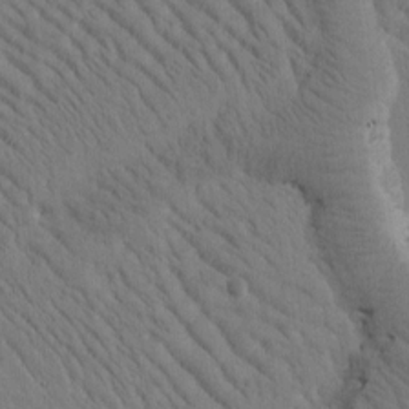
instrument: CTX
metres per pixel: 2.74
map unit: Htu
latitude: -0.9164
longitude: 172.2739
